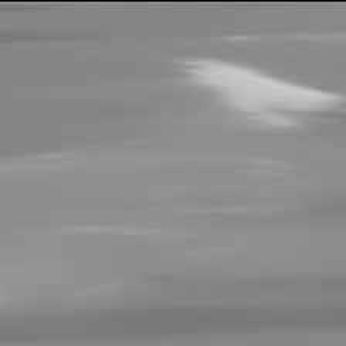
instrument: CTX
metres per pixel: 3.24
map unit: lApd
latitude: 81.9906
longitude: -139.6694
